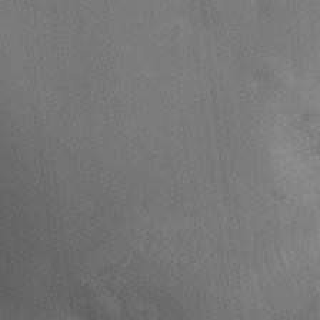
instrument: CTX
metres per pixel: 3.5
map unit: Nhu
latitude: 2.0444
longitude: -16.4790
